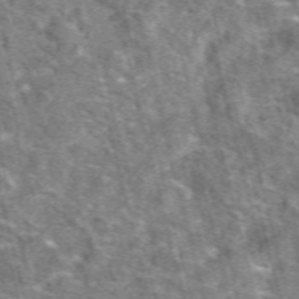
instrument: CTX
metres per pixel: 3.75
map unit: eAb
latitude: 44.2900
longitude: 111.2753
